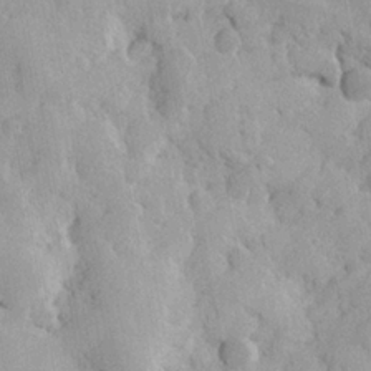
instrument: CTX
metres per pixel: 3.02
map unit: lHvf
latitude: 23.0647
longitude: 143.8233
